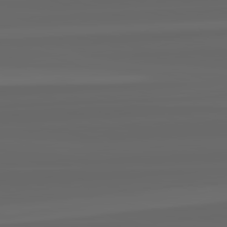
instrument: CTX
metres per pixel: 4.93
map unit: lApd
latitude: 82.4412
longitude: -169.6127
